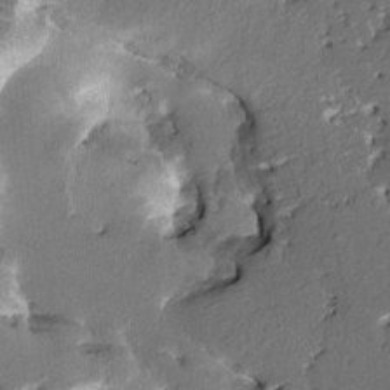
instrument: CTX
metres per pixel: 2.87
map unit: HNhu
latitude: 5.6694
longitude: -5.7450
